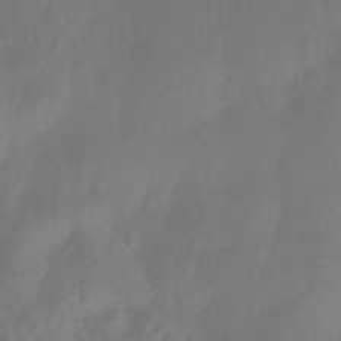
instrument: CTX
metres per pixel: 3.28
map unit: HNhu
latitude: -43.5966
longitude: 92.1984
